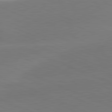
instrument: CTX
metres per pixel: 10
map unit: lApd
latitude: 81.8583
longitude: -155.9339
